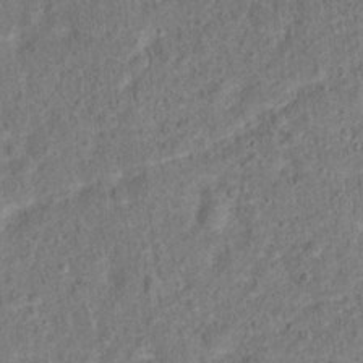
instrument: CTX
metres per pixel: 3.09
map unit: Hto
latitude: 13.8961
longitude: -38.4412
